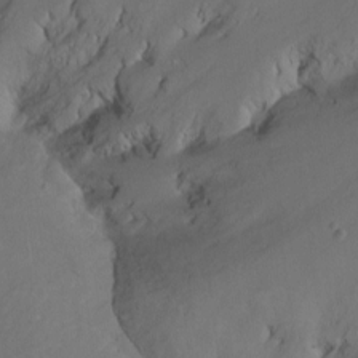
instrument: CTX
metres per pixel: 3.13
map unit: Hto
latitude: -10.7085
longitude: -40.7057
